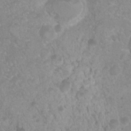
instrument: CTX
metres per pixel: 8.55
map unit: Ht
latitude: 2.4034
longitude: -24.8946
